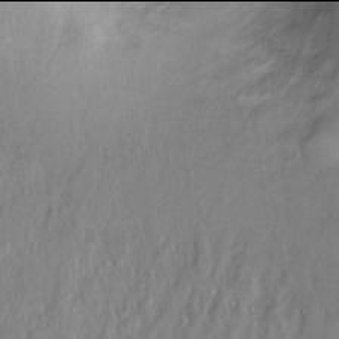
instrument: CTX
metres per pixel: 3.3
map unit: Ht
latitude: 13.9906
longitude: -37.2537
